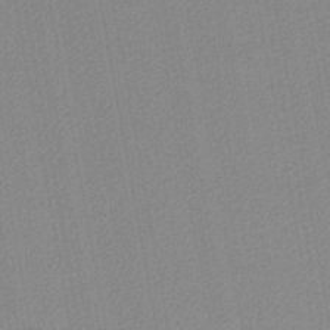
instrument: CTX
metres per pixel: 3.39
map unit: lHb
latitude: -46.1983
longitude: 69.4076
